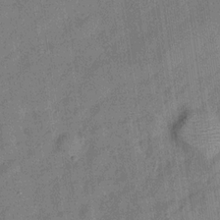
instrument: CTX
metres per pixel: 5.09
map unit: Hve
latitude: -28.5385
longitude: 93.9178
